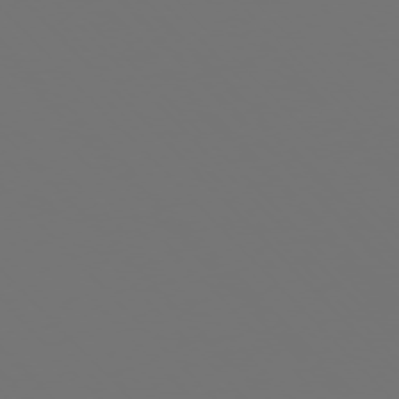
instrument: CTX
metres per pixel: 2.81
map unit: Ap
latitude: -76.5385
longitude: -62.6869
